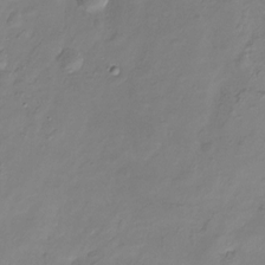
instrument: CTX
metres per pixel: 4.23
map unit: Ht
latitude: -16.2362
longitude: -43.5938
